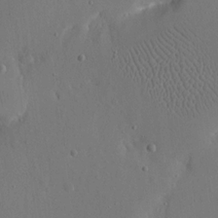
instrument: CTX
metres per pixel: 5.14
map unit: eHh
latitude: 16.3278
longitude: -70.0255
